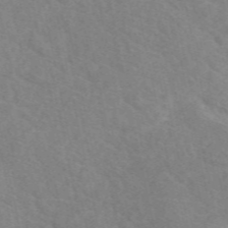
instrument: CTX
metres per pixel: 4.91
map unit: eAb
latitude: 49.6127
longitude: 118.0283
